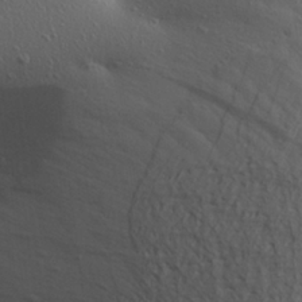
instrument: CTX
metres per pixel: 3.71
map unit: Aa
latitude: 26.4223
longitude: -144.0633
